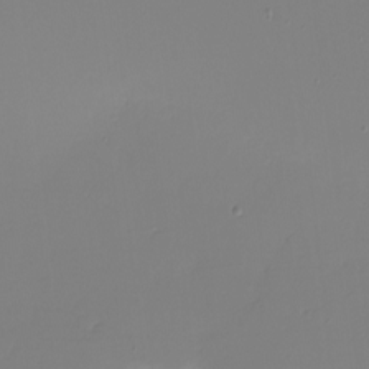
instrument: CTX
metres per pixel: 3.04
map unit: eHh
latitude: -5.7288
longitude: -83.1781
